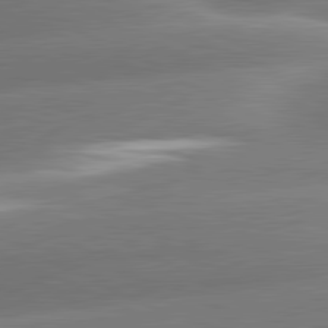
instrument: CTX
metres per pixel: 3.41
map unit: lApd
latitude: 81.4993
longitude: -159.9528
